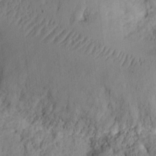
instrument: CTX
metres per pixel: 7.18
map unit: Ht
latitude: 9.8206
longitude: -74.6679
